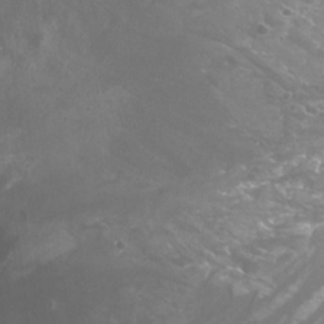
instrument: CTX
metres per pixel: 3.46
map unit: Nhu
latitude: -11.0109
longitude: -75.0836
